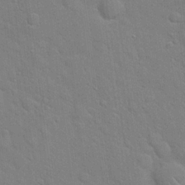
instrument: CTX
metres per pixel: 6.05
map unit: Hto
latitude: 20.6491
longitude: -51.8772
